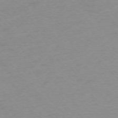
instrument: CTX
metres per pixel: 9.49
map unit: Ap
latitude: -76.4062
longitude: -71.3293
